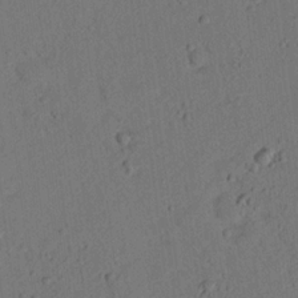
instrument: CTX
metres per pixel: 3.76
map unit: lHvf
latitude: 14.3279
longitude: 178.2550
